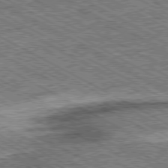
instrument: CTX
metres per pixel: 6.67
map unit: Ap
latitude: -80.3118
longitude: -78.7813
